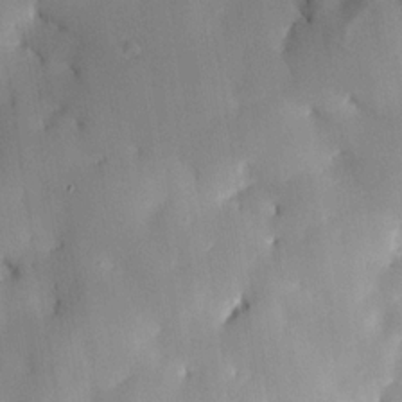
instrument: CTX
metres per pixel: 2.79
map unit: HNhu
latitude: 15.3104
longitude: 12.1984
